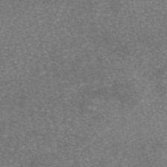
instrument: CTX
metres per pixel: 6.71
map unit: eAb
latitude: 46.3657
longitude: 104.3306
